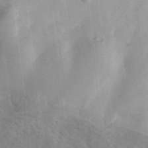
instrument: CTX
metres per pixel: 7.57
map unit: ANa
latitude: 42.8380
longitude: 47.3131
